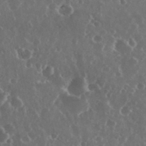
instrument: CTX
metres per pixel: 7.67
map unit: eHh
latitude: 34.8380
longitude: -59.1403
